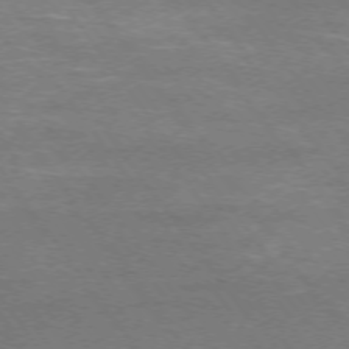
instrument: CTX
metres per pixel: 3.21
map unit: Ap
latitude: -75.2565
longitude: -75.4804
